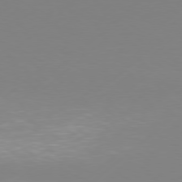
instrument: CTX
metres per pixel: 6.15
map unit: Hpe
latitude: 77.2537
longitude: -131.2726
